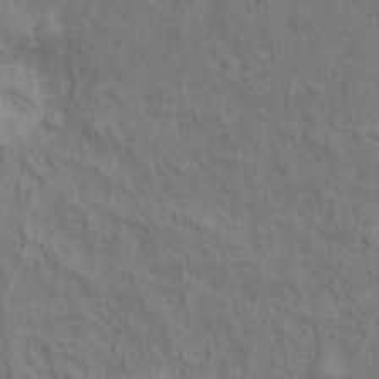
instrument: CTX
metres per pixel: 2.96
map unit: Ht
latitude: 9.8961
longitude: -39.5560
